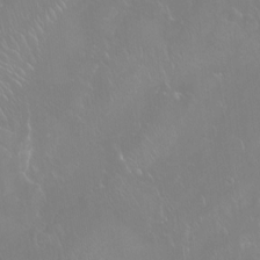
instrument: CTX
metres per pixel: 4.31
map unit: Htu
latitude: -16.2740
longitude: -46.6869
